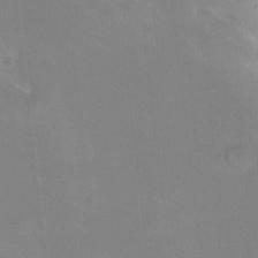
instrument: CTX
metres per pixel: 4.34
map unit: Nhu
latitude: -11.9745
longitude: -41.2725
